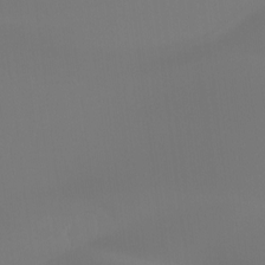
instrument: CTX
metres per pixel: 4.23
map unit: Htu
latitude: -13.3132
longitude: -70.9325
